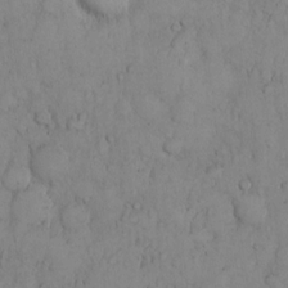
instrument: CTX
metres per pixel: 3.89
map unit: Hto
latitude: 9.2915
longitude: -57.8772
